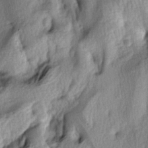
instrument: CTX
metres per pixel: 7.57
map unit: lAa
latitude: -4.7841
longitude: -124.6302
